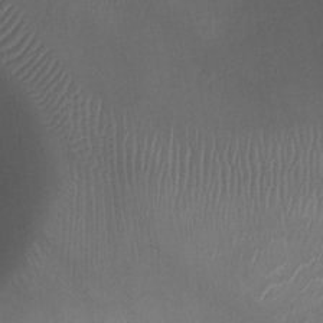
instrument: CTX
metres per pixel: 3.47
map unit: Ht
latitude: -3.0297
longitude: -19.3292
